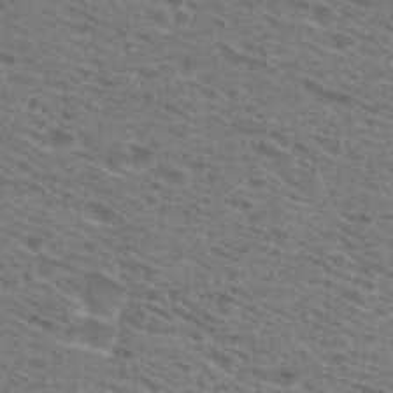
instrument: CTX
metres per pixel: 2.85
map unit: Hto
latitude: 28.8002
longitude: -47.3293
